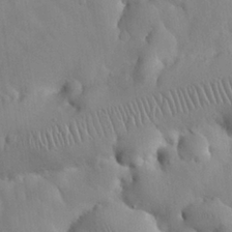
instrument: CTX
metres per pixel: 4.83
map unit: Nhu
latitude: 26.5168
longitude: -72.3279
